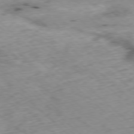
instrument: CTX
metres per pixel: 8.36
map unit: Ap
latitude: -78.0850
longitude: -60.6868
